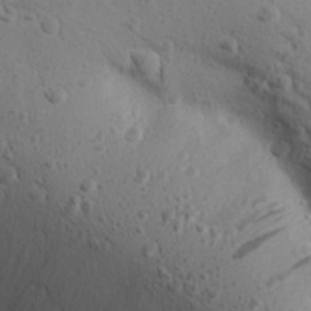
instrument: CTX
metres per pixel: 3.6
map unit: Aa
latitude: 26.9514
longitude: -143.0648
